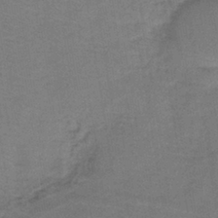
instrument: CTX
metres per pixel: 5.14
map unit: lHb
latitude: -38.9920
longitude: 58.1605
